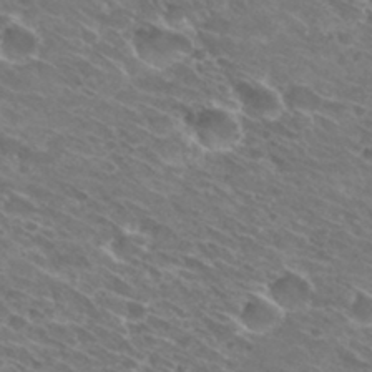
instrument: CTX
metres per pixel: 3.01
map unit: Hto
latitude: 31.1026
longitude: -44.0255
